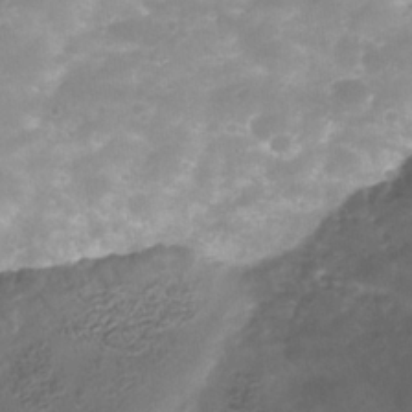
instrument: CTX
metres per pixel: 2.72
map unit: Nhe
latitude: -35.1998
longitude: -146.3657
